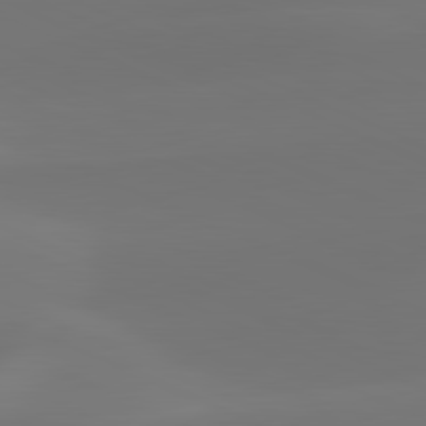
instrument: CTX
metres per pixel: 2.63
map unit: lApd
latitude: 81.8394
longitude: 128.5385
